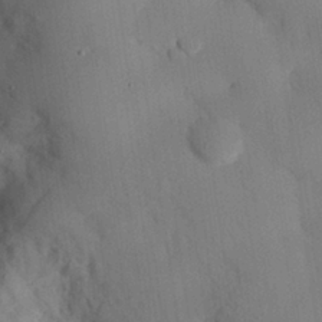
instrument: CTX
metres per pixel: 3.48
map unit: eHh
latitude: 27.4238
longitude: -79.6883
